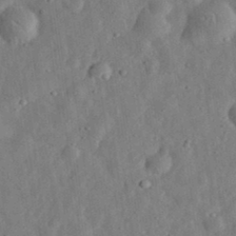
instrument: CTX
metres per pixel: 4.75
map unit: eHh
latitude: 33.2537
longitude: -75.6505
